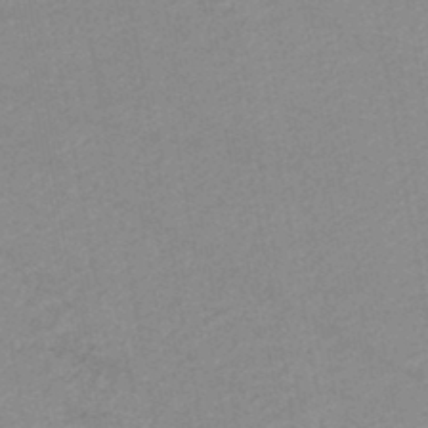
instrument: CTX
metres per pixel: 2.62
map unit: lHb
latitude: -46.5007
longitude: 61.8611
